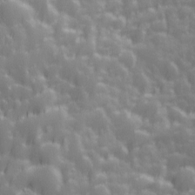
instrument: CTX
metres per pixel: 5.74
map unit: Ave
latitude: 12.9703
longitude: -104.1578
